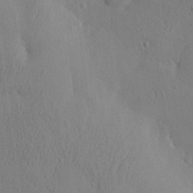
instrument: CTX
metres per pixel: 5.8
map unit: eHh
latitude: -3.0675
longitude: 18.2362
